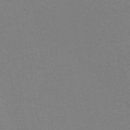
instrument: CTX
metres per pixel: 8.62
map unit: HNb
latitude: -44.4062
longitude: -40.5545
